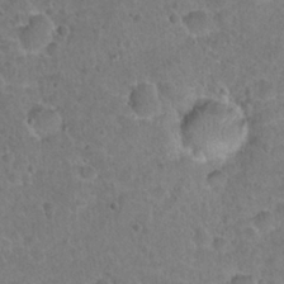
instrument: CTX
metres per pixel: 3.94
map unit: Hto
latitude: 21.6127
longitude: -48.2145
